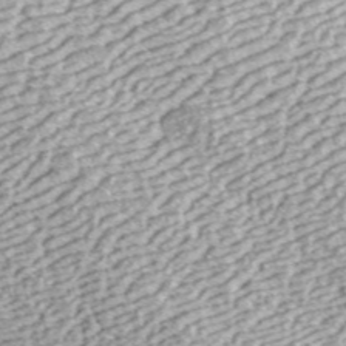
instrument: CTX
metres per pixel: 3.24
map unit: ANa
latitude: 43.8394
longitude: 37.3509
